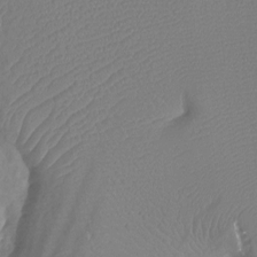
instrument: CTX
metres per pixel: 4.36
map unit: Ht
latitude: -4.2928
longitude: -26.4223
